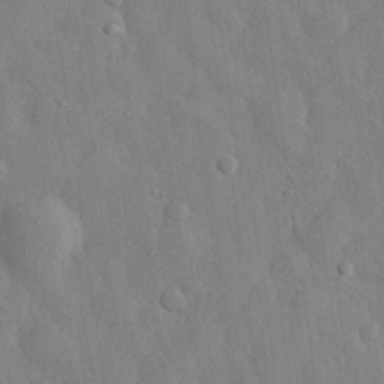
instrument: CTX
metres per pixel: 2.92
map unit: eHh
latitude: 28.6301
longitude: -78.7247
